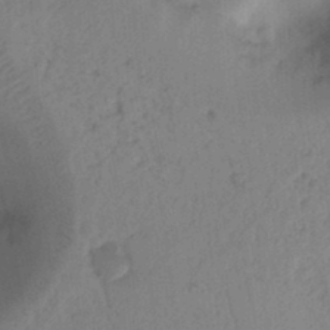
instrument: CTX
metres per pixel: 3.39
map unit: Ht
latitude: 12.5546
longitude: -74.7057
